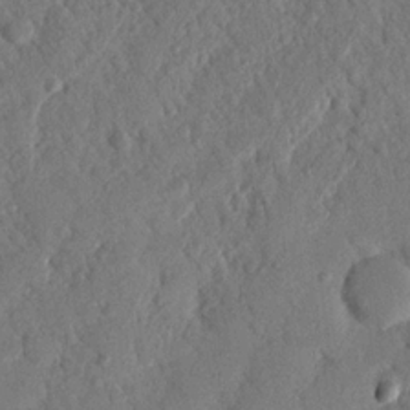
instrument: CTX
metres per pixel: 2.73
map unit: Nhu
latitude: 19.4426
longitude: -77.7071
